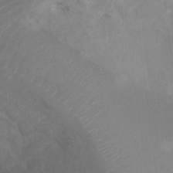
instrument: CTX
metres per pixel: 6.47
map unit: Ht
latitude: 2.9136
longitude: -25.9906
